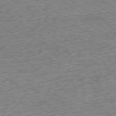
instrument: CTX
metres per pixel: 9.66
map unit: Hpe
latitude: -78.7085
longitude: -16.7435
